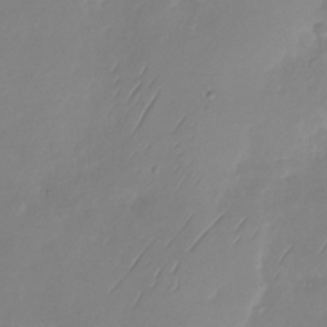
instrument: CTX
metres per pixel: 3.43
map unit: Nhu
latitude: -29.1998
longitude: -59.1781
